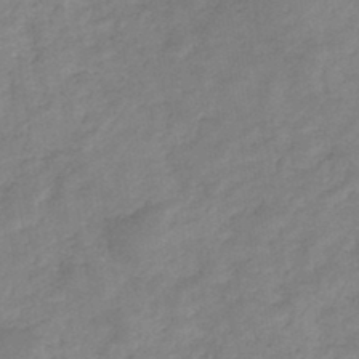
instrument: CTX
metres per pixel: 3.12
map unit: HNb
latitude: -43.8422
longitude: -39.6127
